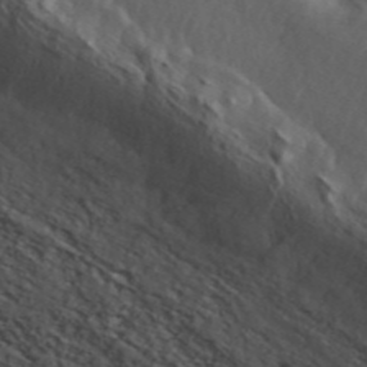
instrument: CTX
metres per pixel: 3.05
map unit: ANa
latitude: 45.7260
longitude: 23.3510
